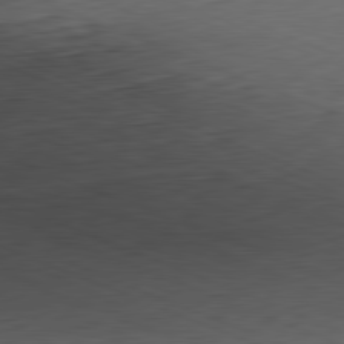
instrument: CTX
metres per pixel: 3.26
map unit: Hpe
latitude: -82.0661
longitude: 14.5574
